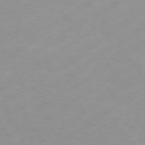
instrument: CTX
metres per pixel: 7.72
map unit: Ap
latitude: -74.5385
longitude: -80.1200
